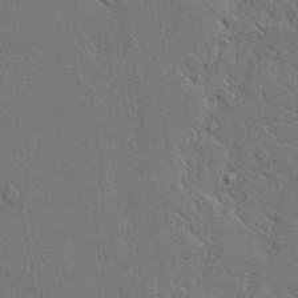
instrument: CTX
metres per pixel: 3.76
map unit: lAvf
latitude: 23.8394
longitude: -110.5924
